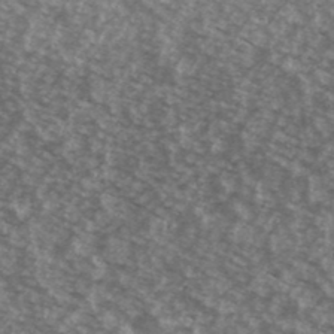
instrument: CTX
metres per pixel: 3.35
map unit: Ave
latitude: 39.2159
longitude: -111.0837
